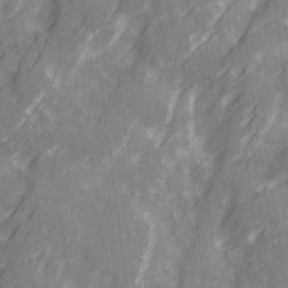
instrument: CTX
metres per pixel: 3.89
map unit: Ave
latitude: 20.3090
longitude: -131.8584
